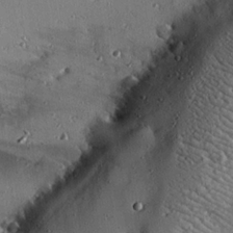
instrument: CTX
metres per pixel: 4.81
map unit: eHh
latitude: 23.1592
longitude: -90.6113
